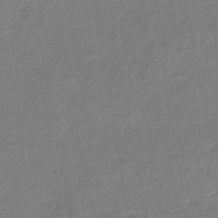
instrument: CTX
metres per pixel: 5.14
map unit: lHb
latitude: -44.8786
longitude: 60.9731
